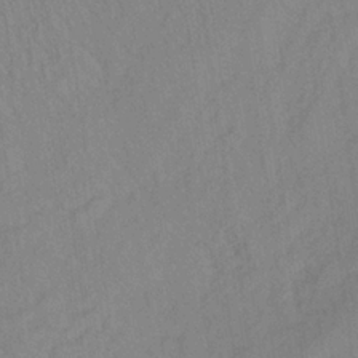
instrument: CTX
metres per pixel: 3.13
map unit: lHb
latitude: -33.5588
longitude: 66.5763
